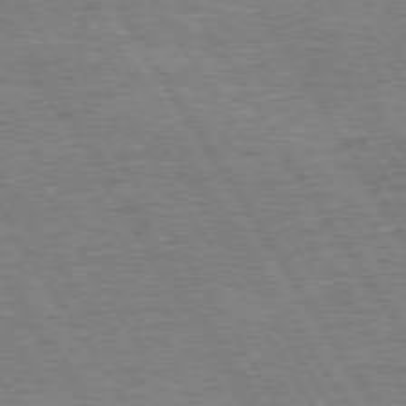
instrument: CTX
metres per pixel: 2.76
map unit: Hpe
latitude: 74.0444
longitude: -139.8583
